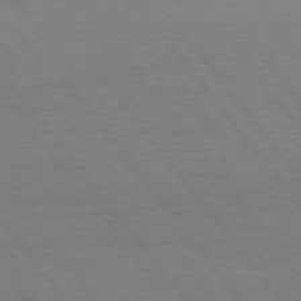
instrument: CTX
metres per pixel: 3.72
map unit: Hpe
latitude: 75.2726
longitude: -145.2537
